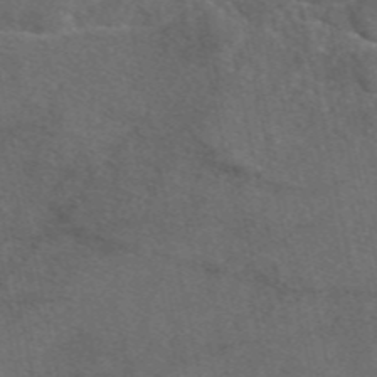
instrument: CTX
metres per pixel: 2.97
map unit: eAb
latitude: 47.8773
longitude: 111.3131
